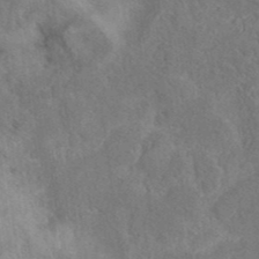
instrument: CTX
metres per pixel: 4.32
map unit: eAb
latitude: 40.6490
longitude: 103.5021
